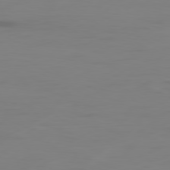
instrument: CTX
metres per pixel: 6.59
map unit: Ap
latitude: -80.1795
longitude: -93.1403
